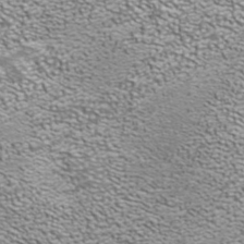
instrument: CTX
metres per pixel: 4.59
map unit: ANa
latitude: 39.9906
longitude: 22.6519
